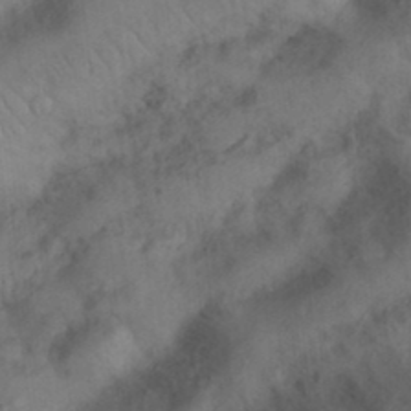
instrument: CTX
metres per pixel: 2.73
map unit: Nhu
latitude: 26.4223
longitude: -69.6316
